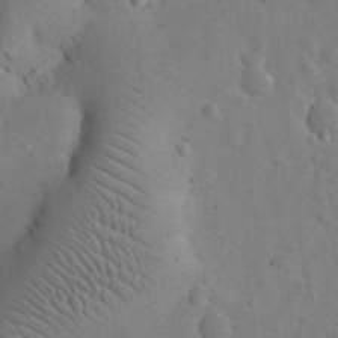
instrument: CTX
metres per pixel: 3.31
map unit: eHh
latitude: 24.8757
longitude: -67.1403
